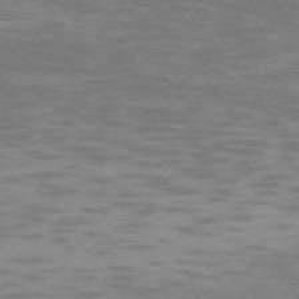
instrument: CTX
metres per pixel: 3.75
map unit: Ap
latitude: -74.7275
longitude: -75.9339
